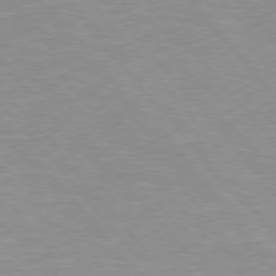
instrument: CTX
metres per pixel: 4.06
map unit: Hpe
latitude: 75.9717
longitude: -155.1025
